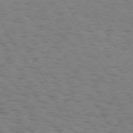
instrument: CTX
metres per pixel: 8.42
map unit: Hpe
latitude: 73.4049
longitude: -140.6301
